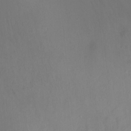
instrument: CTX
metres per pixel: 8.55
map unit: Ht
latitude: -4.1228
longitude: -19.9150
